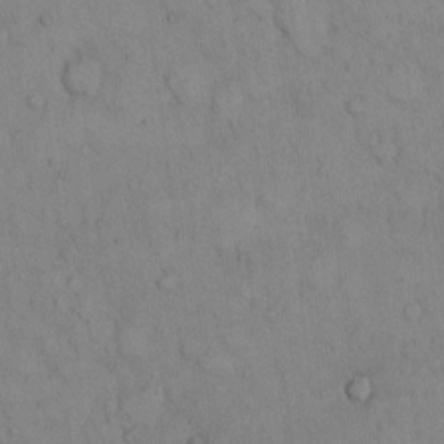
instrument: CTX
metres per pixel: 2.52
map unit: Hto
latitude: 8.2712
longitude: -60.5357
